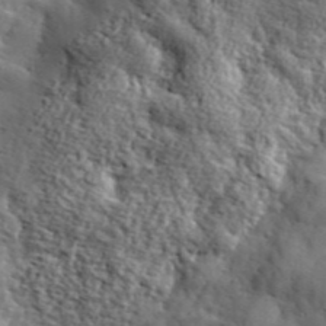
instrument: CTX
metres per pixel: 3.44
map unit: lHvf
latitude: 36.8002
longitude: -86.8191
